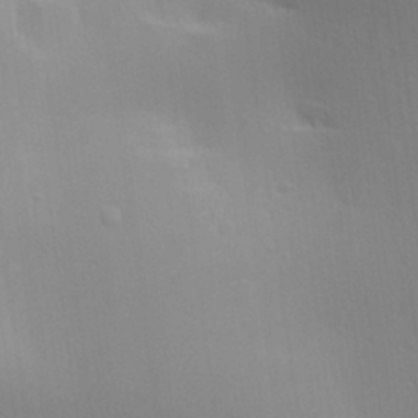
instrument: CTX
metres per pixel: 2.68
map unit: Aa
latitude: 26.1200
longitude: -136.6302
